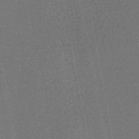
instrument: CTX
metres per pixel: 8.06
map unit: HNhu
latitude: -48.4629
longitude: 99.0675
